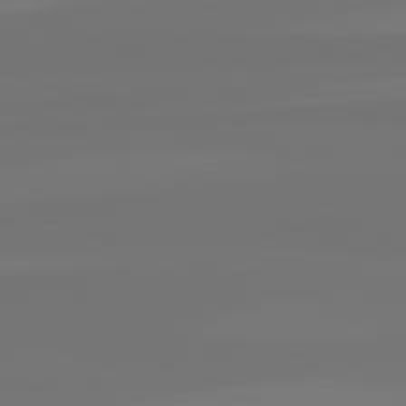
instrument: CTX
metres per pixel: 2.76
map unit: lApd
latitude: 82.6301
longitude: 154.3495
